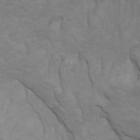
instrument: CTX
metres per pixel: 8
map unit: Nhu
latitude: -5.5399
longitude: -79.4616
